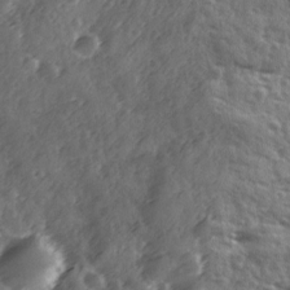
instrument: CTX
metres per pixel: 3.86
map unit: Ave
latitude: 12.0822
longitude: -103.1970
